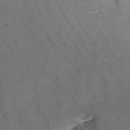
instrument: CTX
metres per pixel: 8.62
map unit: Nhu
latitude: -13.8045
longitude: -56.8946
